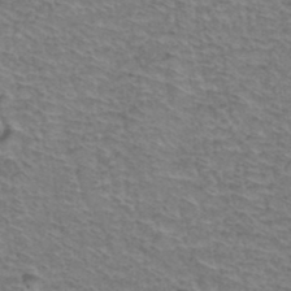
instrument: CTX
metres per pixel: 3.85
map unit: Hto
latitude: 37.3293
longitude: -46.0255
